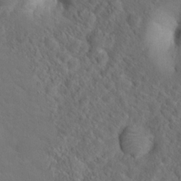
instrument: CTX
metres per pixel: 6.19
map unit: Hto
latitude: 19.1970
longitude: -39.6316
